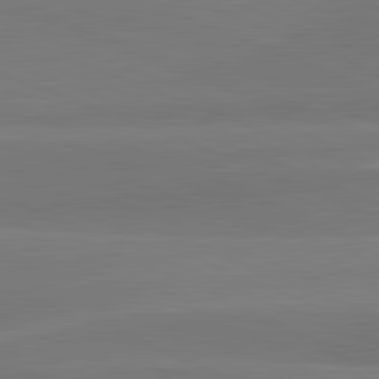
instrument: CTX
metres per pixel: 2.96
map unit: lApd
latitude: 82.2522
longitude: 150.9542
